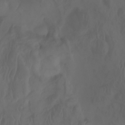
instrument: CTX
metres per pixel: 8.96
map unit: Aa
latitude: -7.8611
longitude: -79.9906
